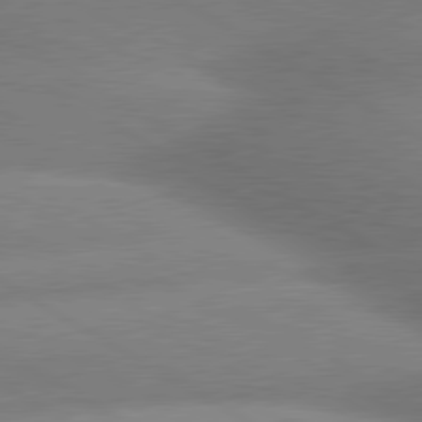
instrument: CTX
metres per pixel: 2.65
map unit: lApd
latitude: 80.3467
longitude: -162.8947
